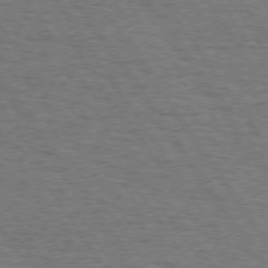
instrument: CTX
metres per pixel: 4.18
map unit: Hpe
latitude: 73.8017
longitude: -131.0648
